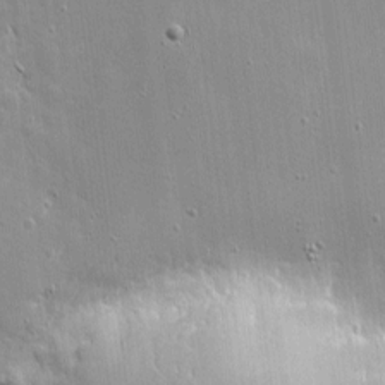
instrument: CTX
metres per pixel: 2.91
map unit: eHh
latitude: 4.1200
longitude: -70.5735
